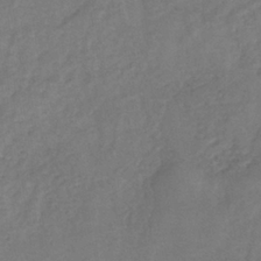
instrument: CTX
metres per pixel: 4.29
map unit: eHh
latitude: -39.5399
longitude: -29.1025
